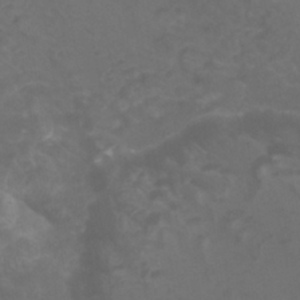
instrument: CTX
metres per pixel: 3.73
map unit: Htu
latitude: 3.9339
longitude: -20.6680
